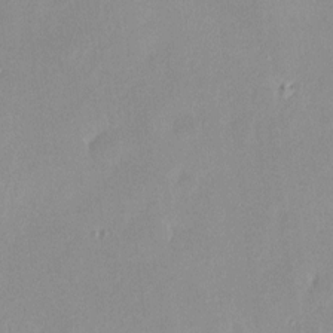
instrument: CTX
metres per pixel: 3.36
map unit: HNhu
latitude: 6.2145
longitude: 7.8989
